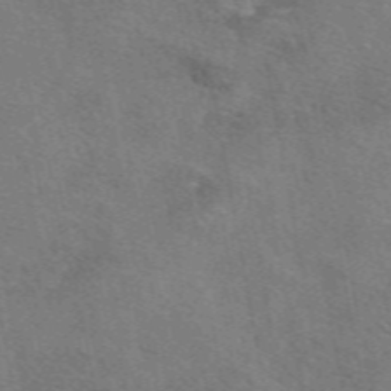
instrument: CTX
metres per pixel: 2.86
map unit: eAb
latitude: 50.3278
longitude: 110.4440
